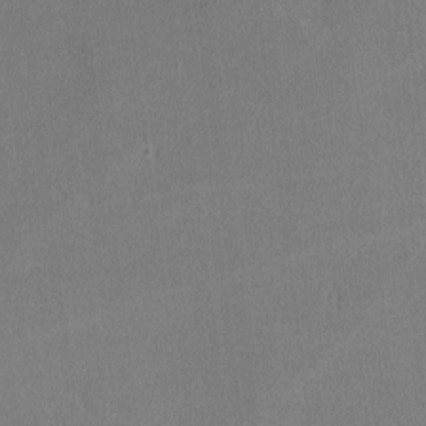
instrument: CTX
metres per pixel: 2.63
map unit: lHvf
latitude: -11.7856
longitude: -100.1389
